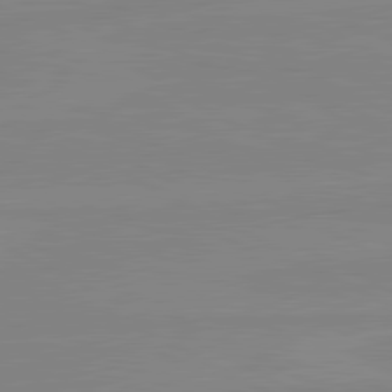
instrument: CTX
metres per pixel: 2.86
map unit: lApd
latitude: 80.8569
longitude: -176.9513
